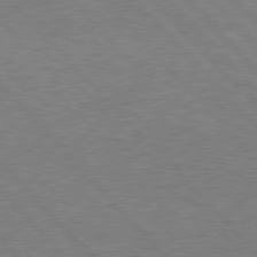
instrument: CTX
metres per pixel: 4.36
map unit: Hpe
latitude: 77.1970
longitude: -157.7071
